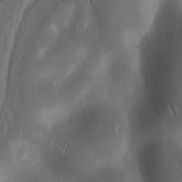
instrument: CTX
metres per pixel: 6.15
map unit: Ht
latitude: 10.7813
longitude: -74.6302
